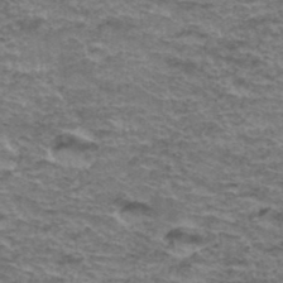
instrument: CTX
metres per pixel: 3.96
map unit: Hto
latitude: 37.4238
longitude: -43.2726
